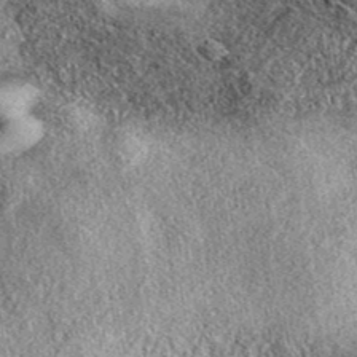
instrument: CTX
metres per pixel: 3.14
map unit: eAb
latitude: 39.0647
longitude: 108.1417
